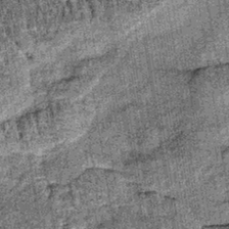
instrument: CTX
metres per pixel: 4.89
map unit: lHb
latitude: -38.0850
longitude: 67.4833
